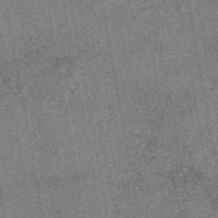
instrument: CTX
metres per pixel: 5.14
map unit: eAb
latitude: 47.7072
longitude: 107.2754
